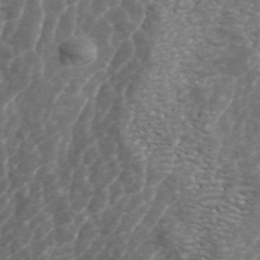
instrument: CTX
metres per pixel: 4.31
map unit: ANa
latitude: 44.5357
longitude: 23.8045
